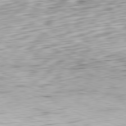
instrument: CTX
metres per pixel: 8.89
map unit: Ap
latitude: -81.8234
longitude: -70.8569
